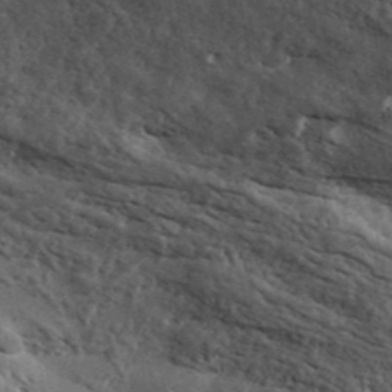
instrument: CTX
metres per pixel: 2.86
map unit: ANa
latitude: 44.4412
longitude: 45.4265
